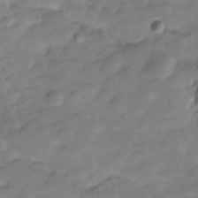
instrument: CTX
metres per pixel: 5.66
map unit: Hve
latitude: -29.7100
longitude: 91.5210
